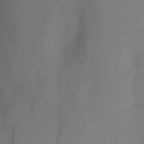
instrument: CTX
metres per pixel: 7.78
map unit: Aa
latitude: -6.6329
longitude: -85.5749
